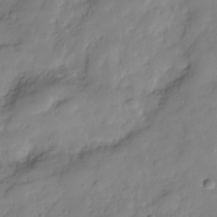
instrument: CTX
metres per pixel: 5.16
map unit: Hve
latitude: -29.0675
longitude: 91.3888
